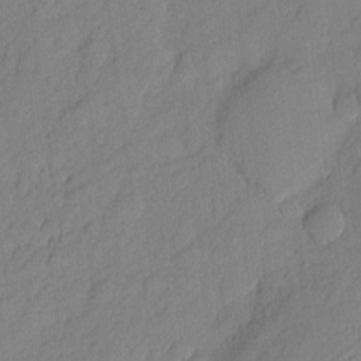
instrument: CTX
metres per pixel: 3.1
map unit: eHh
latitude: 6.1011
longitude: -75.8583
